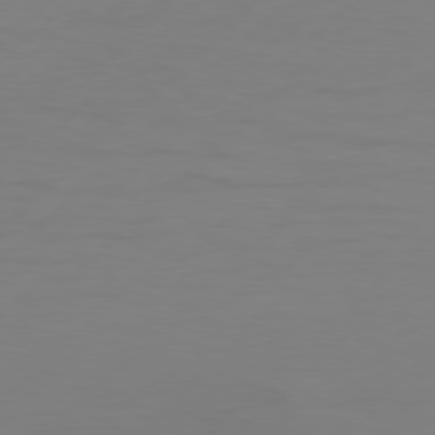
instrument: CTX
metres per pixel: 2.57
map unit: Hpe
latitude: 77.4615
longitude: -131.3482
